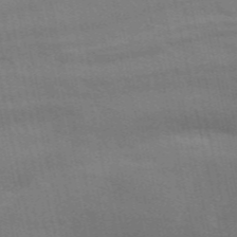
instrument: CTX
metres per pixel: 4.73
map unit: ANa
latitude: 49.4426
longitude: -79.1403
